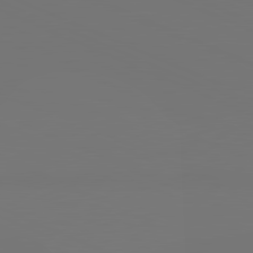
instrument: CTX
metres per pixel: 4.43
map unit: lApd
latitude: 81.2915
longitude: 147.0297
